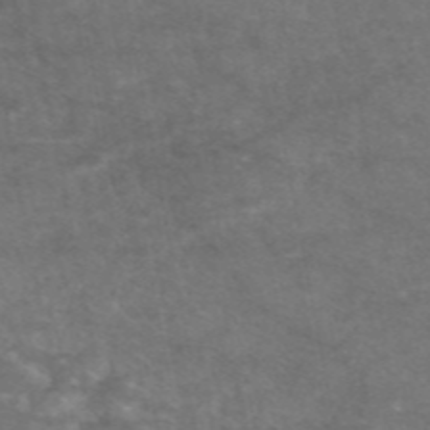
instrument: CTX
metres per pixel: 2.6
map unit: eAb
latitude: 47.3671
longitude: 120.1605
